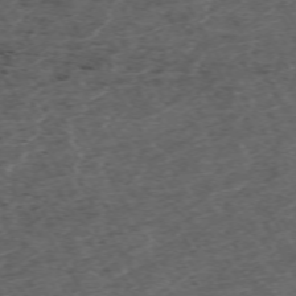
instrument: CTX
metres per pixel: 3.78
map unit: Hpe
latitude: -70.6330
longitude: 17.3510
